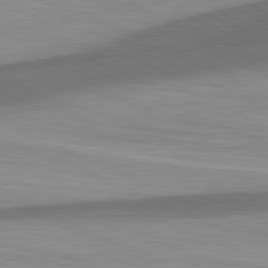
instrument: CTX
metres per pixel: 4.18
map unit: lApd
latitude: 81.5371
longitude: 138.4818
